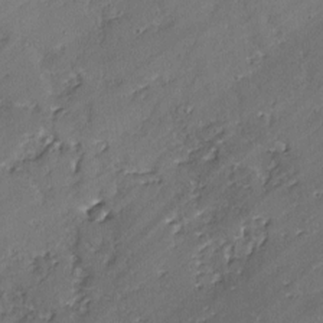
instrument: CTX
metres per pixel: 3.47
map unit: lAvf
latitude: -2.9163
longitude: -106.5924
